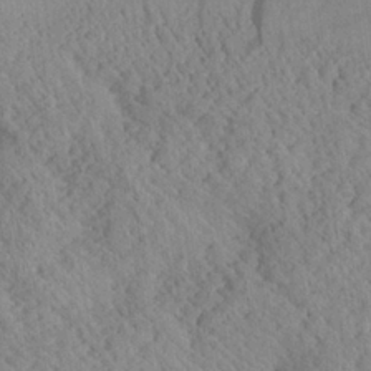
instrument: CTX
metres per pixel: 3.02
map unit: Aa
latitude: 24.4223
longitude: -134.2333
